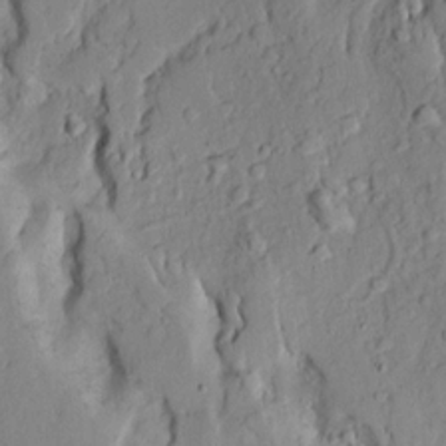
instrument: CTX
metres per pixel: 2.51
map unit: Ave
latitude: 17.9150
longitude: -128.7435
